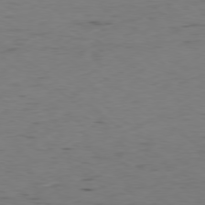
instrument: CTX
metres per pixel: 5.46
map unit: Hpe
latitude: -78.8786
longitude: 16.7841
